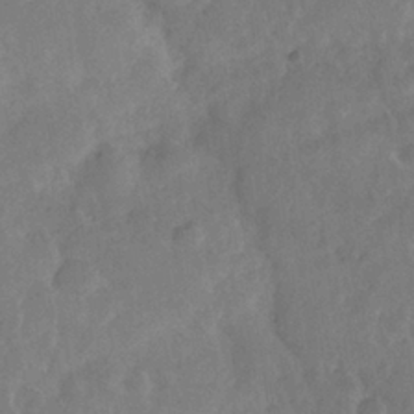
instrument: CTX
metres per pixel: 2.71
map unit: Nhe
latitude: -36.7274
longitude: -176.6679
